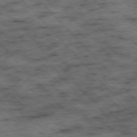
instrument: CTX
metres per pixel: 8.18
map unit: Hpe
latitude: -76.8597
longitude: -16.5546
